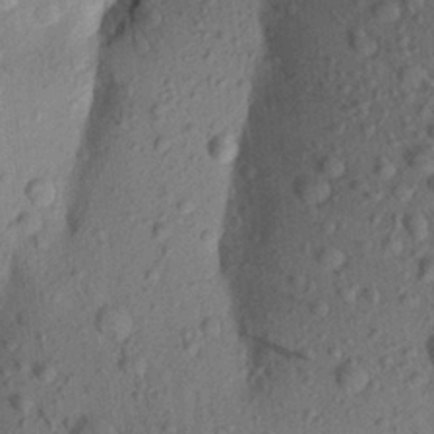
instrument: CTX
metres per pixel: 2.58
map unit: Aa
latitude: 22.4601
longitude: -147.9151
